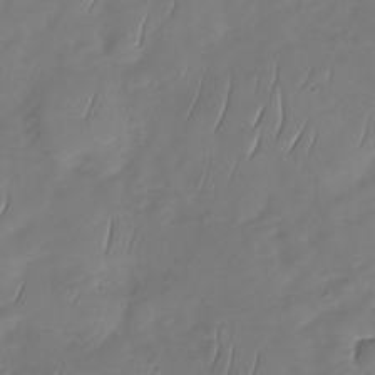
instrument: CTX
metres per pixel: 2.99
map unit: Nhu
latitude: -29.8233
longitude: -58.9514
